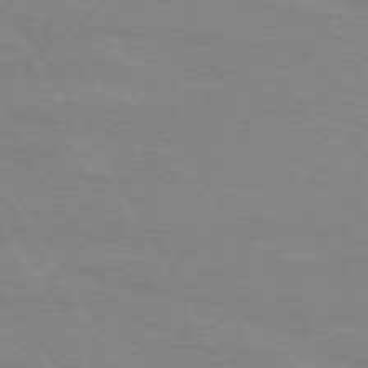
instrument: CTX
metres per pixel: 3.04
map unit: lApd
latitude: 72.1578
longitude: -56.3656
